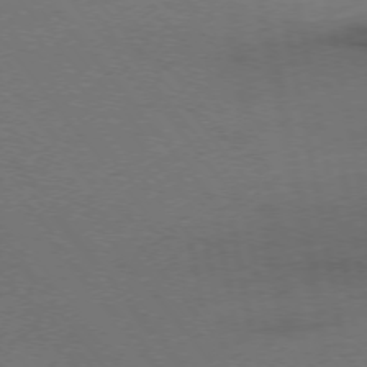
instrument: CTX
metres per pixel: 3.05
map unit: Ap
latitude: -75.3888
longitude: -74.4979
